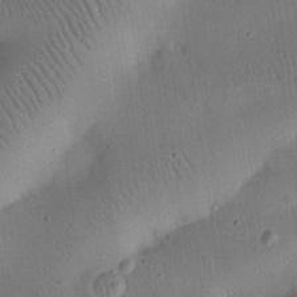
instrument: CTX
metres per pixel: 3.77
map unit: eHh
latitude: 25.1025
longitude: -69.3293
